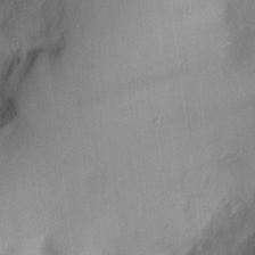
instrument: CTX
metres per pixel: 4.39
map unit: Hve
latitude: 13.3104
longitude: -90.7057
